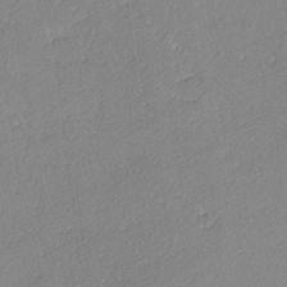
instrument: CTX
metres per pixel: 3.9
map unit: lAvf
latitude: -4.4440
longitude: -109.2726
